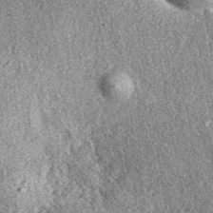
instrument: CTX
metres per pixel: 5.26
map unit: eAb
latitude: 38.4034
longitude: 108.8408
